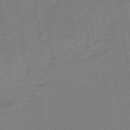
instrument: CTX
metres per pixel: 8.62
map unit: HNb
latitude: -33.9556
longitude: 54.7463
